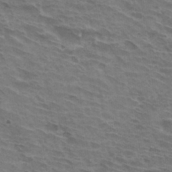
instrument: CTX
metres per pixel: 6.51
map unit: Hto
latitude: 33.3482
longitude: -42.9325
